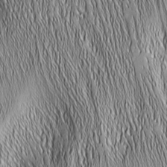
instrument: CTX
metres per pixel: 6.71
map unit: Nhu
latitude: -5.1242
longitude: -151.9150
